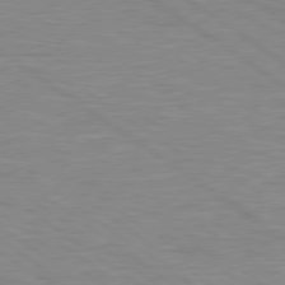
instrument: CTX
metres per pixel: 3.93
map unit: Hpe
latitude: 79.1026
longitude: -122.3656
